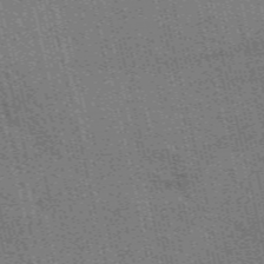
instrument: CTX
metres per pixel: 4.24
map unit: eAb
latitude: 51.1592
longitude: 110.0661
